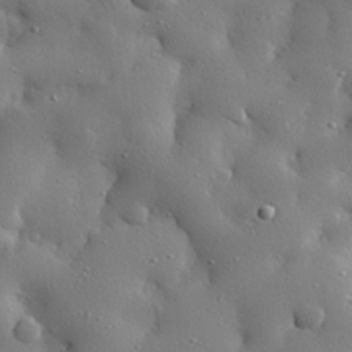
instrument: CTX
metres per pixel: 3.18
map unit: eHh
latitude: 29.7449
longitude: -78.6680
